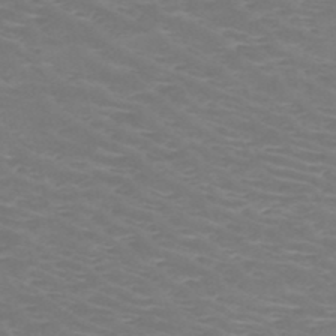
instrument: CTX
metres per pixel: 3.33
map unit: HNb
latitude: -48.8408
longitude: -46.7436
